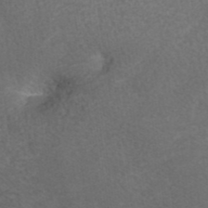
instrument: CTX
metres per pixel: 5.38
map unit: ANa
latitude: 41.4615
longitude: 27.4643
